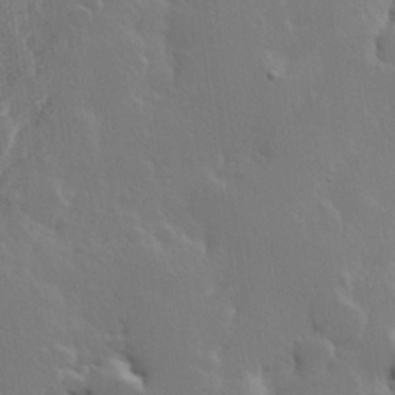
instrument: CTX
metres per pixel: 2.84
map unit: Hve
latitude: 23.1403
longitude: 145.4832
